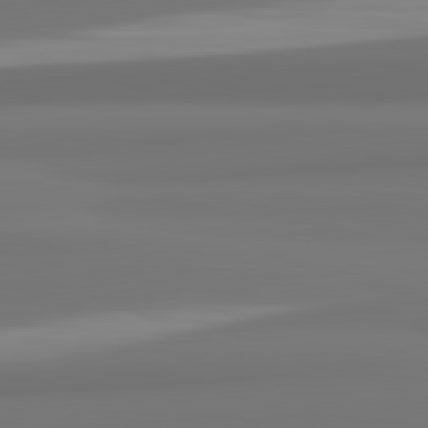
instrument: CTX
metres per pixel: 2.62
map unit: lApd
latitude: 82.1011
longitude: 175.5210
